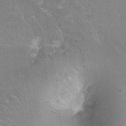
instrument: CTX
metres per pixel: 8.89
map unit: Hto
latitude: -4.2739
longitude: -36.1389
